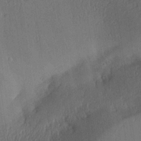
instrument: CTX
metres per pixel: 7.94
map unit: Aa
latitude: 28.0633
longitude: -136.8947
